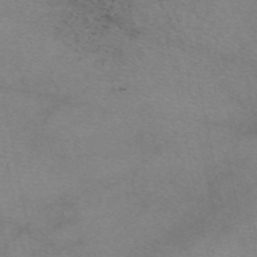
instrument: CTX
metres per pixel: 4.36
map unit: eAb
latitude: 50.3278
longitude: 106.8219
